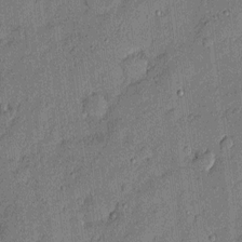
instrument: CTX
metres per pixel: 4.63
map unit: eHh
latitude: 3.8016
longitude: -75.7828
